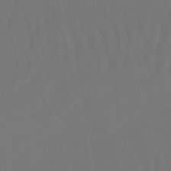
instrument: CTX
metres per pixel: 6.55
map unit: eHb
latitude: -51.2565
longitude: 76.6330
